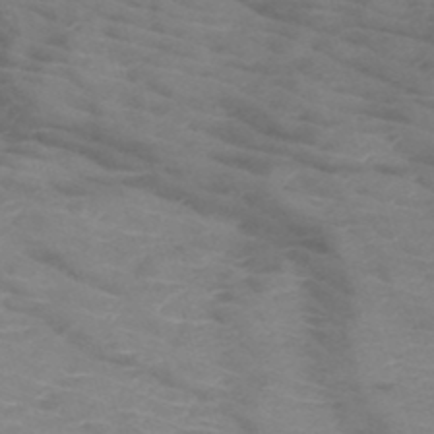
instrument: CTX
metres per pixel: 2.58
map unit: HNb
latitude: -49.6344
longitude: -46.4979
